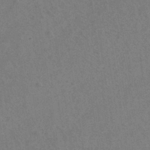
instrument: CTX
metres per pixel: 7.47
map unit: eHh
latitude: -39.4832
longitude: -27.0648
